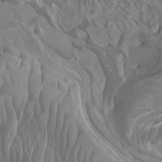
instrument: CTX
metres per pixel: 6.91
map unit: Htu
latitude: -6.1983
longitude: -75.4049
